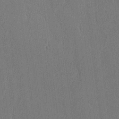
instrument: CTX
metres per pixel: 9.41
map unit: lAvf
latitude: -8.6707
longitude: -113.8016
